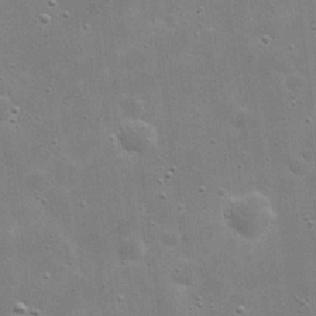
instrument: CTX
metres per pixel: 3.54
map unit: eHh
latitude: 21.0837
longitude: -66.9324
